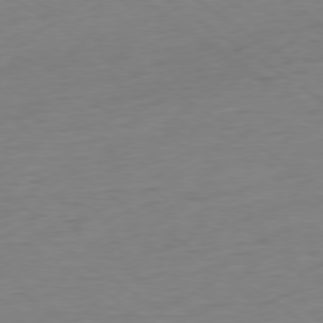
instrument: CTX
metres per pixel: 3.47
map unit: Ap
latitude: -78.1794
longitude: -59.2915
